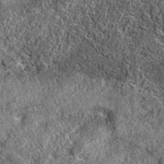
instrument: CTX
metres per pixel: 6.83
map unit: eAb
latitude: 36.7057
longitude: 108.5196
